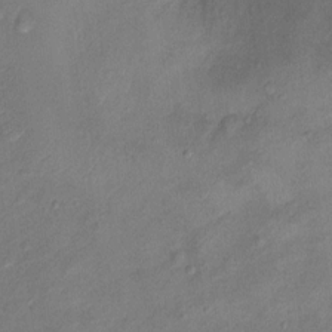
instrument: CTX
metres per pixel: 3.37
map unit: Ht
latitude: 12.0255
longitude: -39.9150
